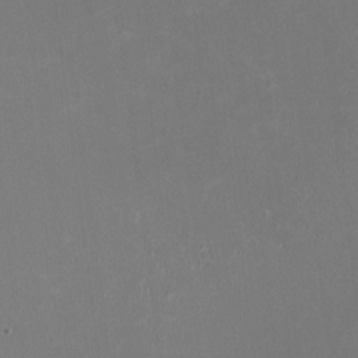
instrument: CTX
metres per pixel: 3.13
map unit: HNhu
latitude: -2.3873
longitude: -7.2726
